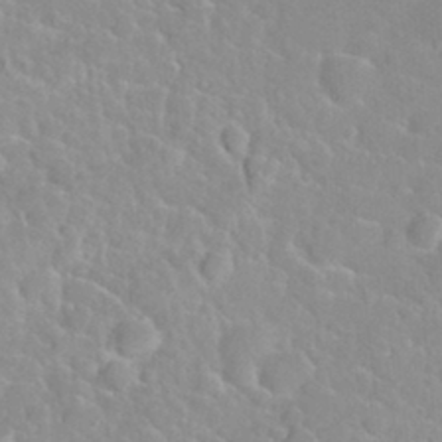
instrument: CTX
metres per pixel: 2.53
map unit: Nhu
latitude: 30.4601
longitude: -50.9891
